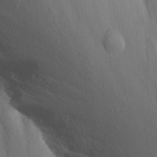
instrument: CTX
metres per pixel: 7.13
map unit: Nhu
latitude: 18.8947
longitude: -73.8962
